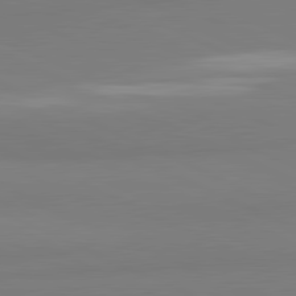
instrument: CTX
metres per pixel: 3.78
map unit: lApd
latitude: 81.6694
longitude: 178.7085
